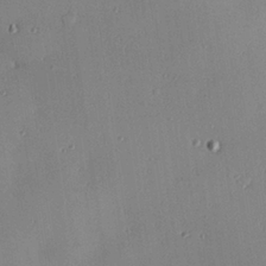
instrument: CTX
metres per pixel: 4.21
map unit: Hve
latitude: 25.6693
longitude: -91.0458
